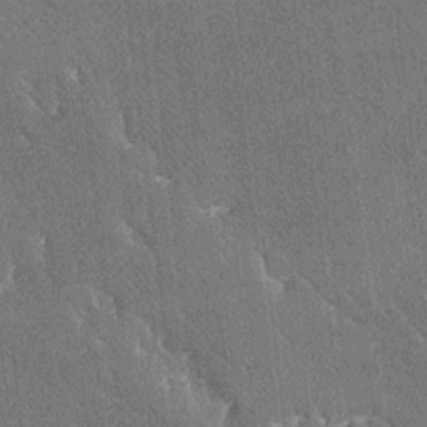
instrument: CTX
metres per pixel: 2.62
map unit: Ave
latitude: 20.3845
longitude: -137.6505
